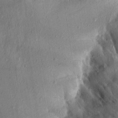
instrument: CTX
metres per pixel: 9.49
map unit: Aa
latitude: 13.5182
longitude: -144.2333
